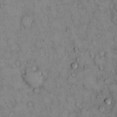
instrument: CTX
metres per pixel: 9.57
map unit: Hto
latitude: 10.7435
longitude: -59.9906
